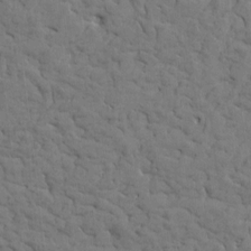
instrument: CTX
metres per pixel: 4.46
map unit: Htu
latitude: -1.4644
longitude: 179.7666
